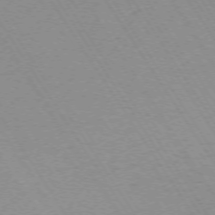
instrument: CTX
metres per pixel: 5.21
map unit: Ap
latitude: -73.5777
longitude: -71.6883
